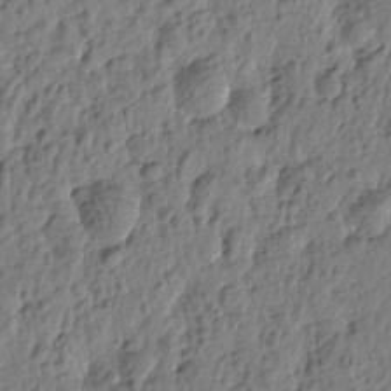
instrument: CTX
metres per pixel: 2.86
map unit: Htu
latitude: -1.2754
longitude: -179.8017
